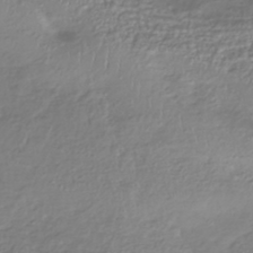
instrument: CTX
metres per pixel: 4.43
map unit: HNhu
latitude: -43.3131
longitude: 102.5385
